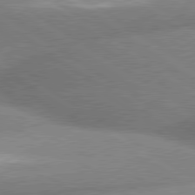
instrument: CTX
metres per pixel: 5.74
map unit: lApd
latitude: 80.1767
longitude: -161.7260
